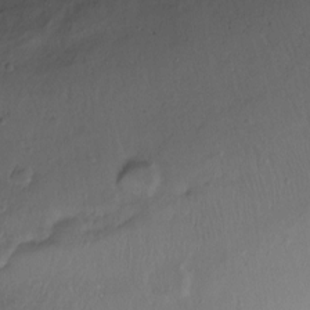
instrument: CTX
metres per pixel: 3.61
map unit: Ht
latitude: 1.0269
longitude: -34.8569
